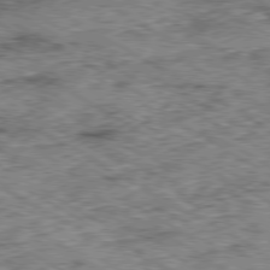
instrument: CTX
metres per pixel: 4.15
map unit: Ap
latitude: -80.1417
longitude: -48.5357
